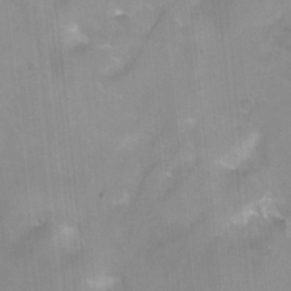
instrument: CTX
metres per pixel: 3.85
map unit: Ht
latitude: -11.5777
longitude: -46.4034
